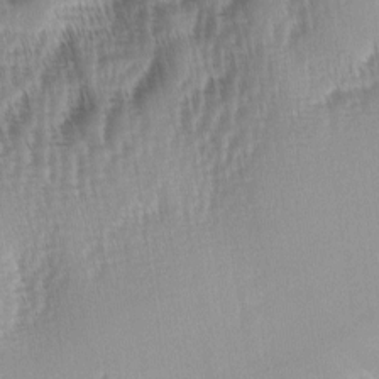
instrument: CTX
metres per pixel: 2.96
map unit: lAa
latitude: -5.3887
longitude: -123.7827
